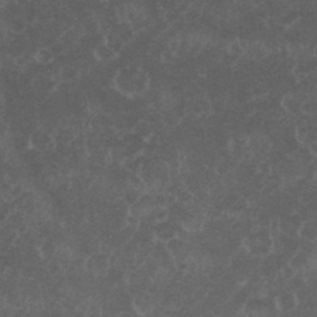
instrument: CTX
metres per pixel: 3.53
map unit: Nhu
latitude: 26.0822
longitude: -51.1781
